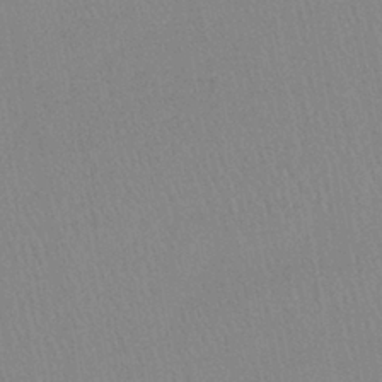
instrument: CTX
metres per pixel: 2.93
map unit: lHb
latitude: -40.0094
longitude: 67.8989
